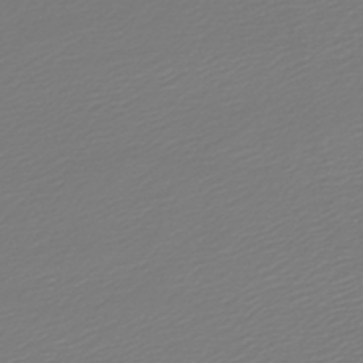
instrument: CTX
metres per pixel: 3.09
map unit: lHb
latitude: -46.6140
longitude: 59.6154
